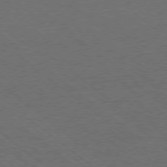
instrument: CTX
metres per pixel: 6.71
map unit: Ap
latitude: -78.7085
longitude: -100.8569
